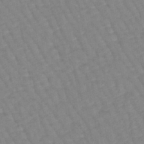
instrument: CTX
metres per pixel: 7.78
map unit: lHb
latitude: -44.6707
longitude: 80.3873
